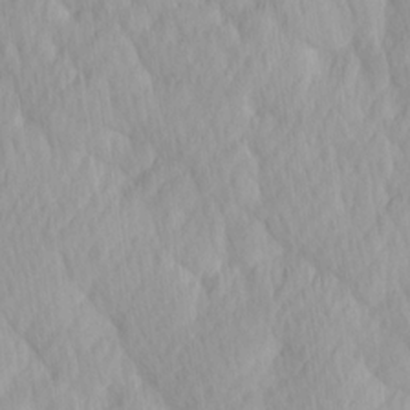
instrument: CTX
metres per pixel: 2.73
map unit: Ave
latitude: 12.5924
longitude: -106.6868
